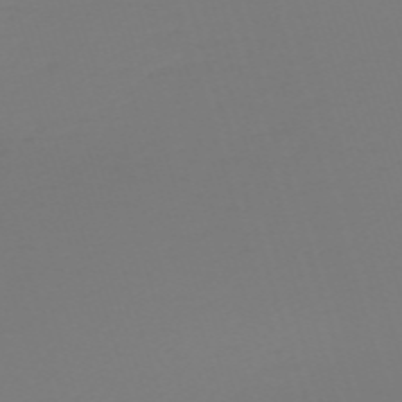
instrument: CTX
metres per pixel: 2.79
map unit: eHh
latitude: -61.6344
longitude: 51.6911
